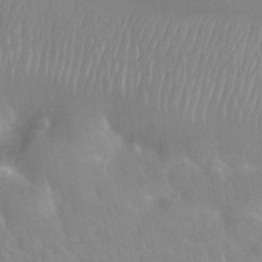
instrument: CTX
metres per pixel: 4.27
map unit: Nhu
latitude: 26.7624
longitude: -56.2144
